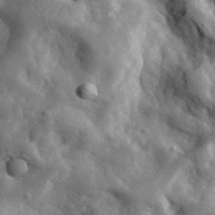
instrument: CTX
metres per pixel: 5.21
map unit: eHh
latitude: 33.7072
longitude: -78.1956
